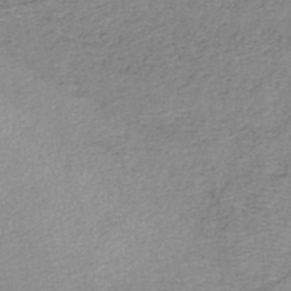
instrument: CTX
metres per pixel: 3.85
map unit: HNb
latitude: -45.9178
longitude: -44.9513
